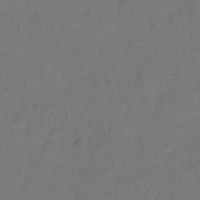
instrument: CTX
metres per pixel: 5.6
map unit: Hto
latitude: -2.2928
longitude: -34.4790
